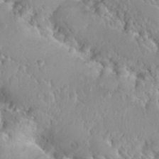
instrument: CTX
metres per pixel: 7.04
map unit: Nhu
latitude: 29.0458
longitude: -54.8758
